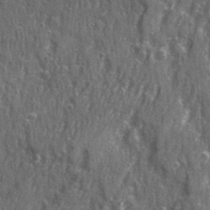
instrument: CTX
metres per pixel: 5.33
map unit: Ave
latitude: 22.6490
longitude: -133.6883
